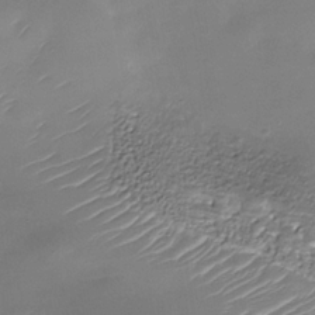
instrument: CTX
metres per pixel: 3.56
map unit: Nhe
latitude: -36.4062
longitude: -90.3278
